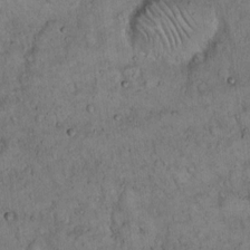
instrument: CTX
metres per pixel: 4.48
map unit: Hto
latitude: 14.7247
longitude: -57.4426
